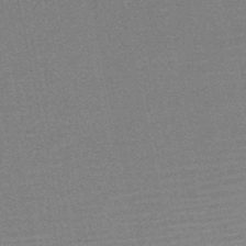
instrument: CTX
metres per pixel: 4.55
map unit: HNb
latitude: -52.2928
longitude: -47.8962
